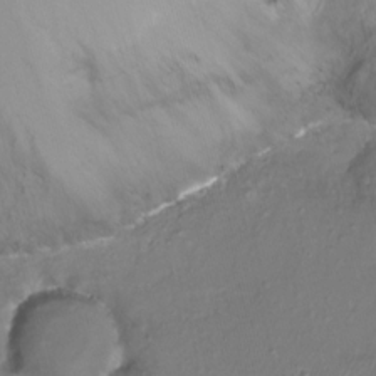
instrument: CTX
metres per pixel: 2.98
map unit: Ht
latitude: -16.2173
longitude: -41.9339
